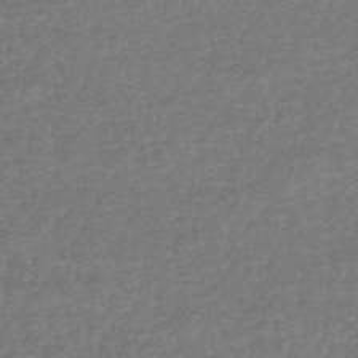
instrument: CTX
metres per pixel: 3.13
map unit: HNhu
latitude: -48.1984
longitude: 96.5952
